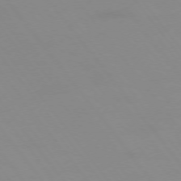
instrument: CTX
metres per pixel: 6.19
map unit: Hpe
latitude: -75.1998
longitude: 3.3131
